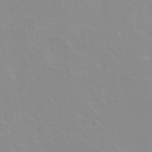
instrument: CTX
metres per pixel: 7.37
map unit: Ht
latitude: -2.3117
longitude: -60.5545
